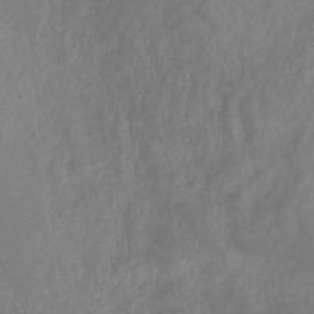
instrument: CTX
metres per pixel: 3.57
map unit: eHb
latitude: -31.1809
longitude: 68.5006
